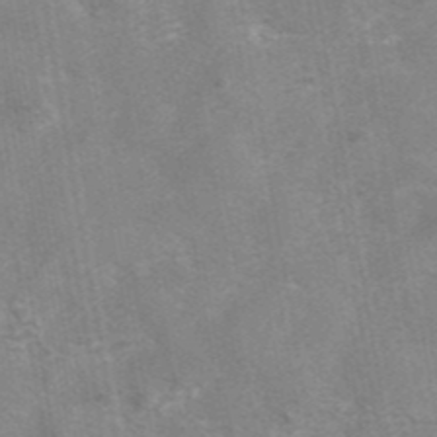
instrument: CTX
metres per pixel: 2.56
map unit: eAb
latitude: 42.3656
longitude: 106.9353
